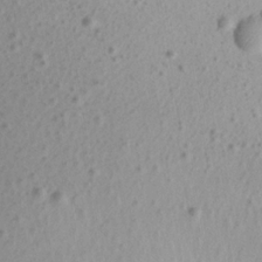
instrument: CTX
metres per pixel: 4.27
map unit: Aa
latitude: 18.8758
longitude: -144.8002
